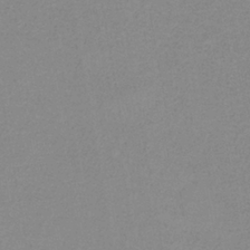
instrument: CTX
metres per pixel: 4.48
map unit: HNb
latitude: -35.5399
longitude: 51.9745
